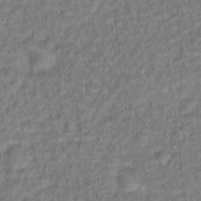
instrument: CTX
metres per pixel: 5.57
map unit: Ht
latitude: 15.3293
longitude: -37.0459
